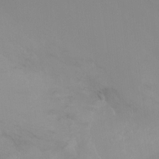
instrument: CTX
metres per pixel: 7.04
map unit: Ht
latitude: -9.5399
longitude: -32.1389
